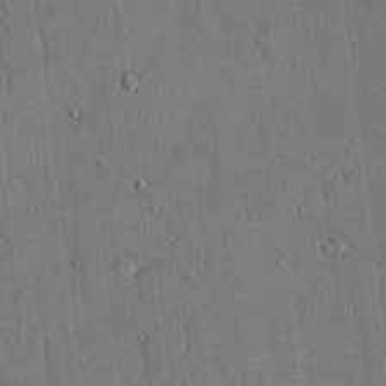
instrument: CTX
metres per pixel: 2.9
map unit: eHh
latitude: 14.8380
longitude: -68.4790
